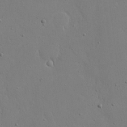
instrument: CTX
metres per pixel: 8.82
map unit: eHh
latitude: 19.2159
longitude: -71.3859
